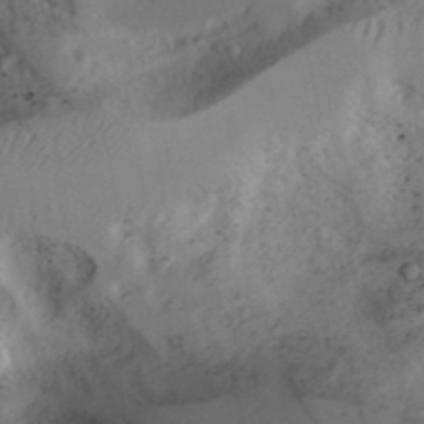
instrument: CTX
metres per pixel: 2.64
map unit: Aa
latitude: 23.7072
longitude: -131.4616
